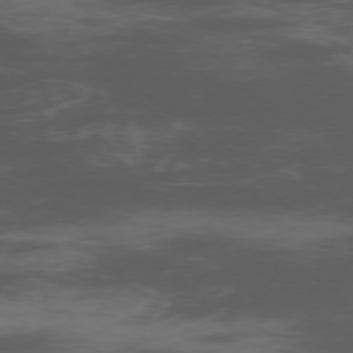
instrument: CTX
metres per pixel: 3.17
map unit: Ap
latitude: -76.9542
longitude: -66.9135
